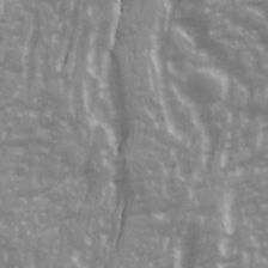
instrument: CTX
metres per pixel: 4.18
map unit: Ave
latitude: 21.3482
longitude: -132.8191
